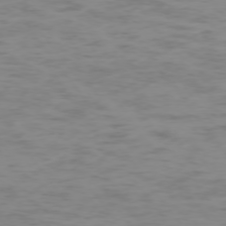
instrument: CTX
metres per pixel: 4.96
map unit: Ap
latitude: -74.9164
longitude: -79.8961
